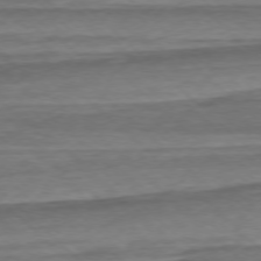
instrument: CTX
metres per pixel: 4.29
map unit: Ap
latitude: -76.6707
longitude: -77.8961
